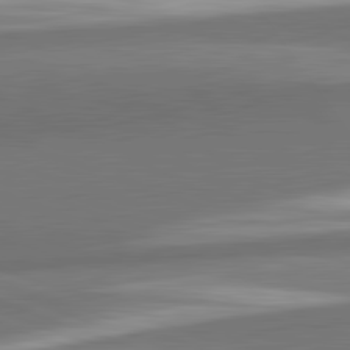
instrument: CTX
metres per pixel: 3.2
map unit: lApd
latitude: 82.2711
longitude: 152.0283
